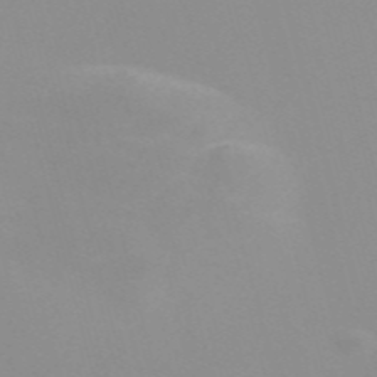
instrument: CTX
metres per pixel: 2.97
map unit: Nve
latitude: -57.5966
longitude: 60.1984
